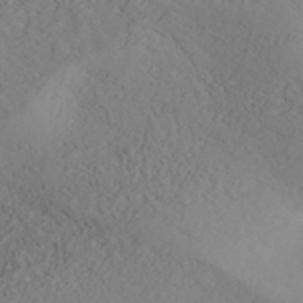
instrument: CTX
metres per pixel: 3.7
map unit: ANa
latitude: 41.0836
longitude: 54.5007
